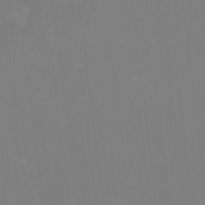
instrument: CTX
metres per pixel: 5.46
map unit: HNhu
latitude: -1.1243
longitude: -5.0647
